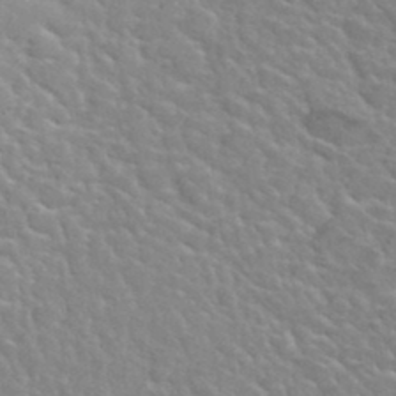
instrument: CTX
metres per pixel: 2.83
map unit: Hto
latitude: 35.8205
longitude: -50.1955
